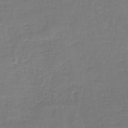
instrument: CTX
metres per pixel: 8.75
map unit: lHb
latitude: -38.3118
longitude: 61.1431
